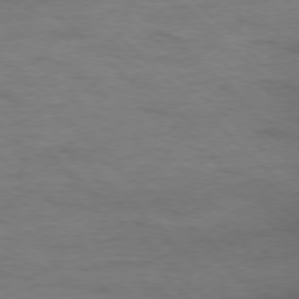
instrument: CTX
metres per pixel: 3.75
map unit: Ap
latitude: -77.6722
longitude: -88.7813
